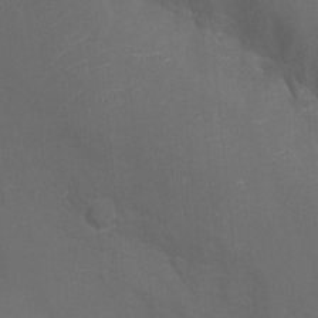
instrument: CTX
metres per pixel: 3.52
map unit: Aa
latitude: -8.0094
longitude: -72.1200
